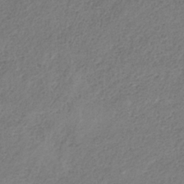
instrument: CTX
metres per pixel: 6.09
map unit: HNb
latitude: -33.7100
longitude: 56.1606
